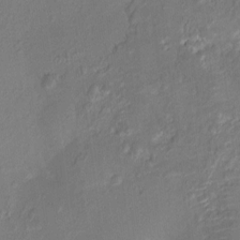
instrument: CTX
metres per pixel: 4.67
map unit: HNhu
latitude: 6.7813
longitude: -3.6883
